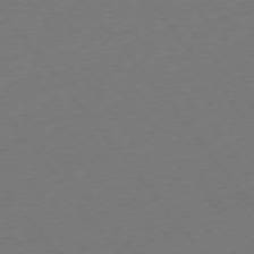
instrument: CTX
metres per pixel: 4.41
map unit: Ap
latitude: -75.3510
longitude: -93.9717
